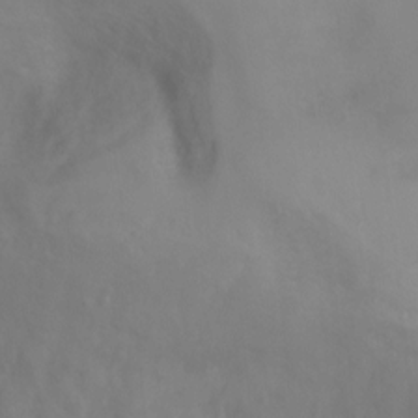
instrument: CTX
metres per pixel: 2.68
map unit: Ht
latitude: -2.2361
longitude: -33.5182
